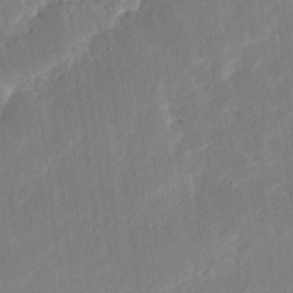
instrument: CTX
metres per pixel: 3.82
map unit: Ave
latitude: 15.9339
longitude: -138.9136
